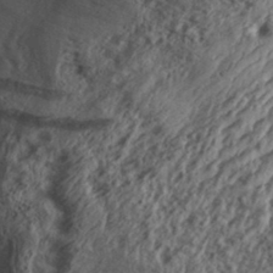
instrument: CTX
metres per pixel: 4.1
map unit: Aa
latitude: 31.8206
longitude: -134.5734
